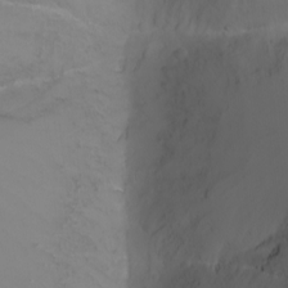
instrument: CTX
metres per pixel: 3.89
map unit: Nhu
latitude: -11.8233
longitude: -74.8569
